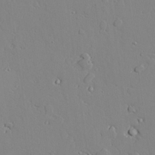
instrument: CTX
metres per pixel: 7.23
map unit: lAvf
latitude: 25.3103
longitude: -110.6113
